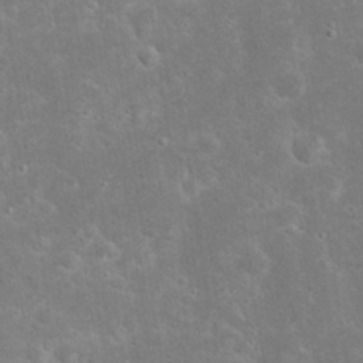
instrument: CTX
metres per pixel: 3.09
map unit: Nhu
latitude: 23.6694
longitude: -71.5749
